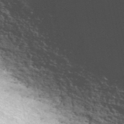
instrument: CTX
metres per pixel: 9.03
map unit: ANa
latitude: 44.9513
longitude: 31.0297
